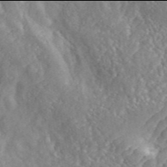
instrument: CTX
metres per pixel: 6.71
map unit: ANa
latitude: 45.9906
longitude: 27.5021
